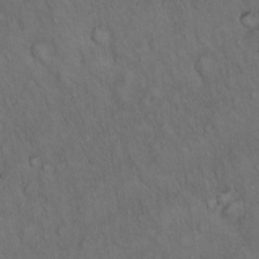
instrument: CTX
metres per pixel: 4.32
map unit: Hto
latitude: 15.8017
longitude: -57.0269
